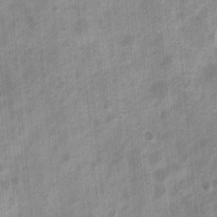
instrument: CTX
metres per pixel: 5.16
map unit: Nhu
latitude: 7.2348
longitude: -23.3104
